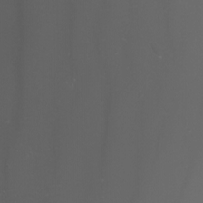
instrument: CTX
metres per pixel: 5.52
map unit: Nhu
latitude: -8.9353
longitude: -94.6113
